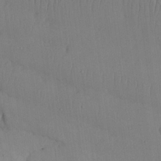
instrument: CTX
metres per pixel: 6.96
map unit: Nhu
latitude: 25.9150
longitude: -70.9891
